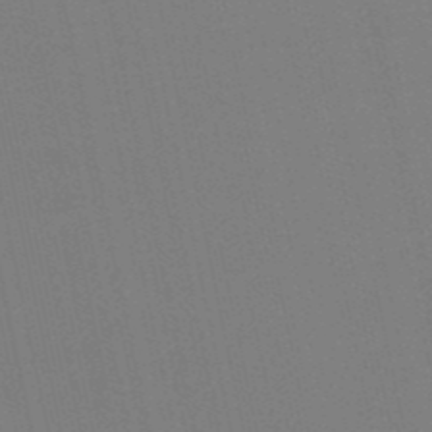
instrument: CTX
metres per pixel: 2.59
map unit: eHb
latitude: -50.3495
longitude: 73.1998
